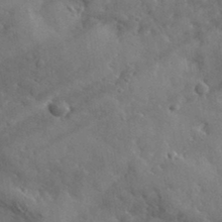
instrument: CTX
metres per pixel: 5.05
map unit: lHvf
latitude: 35.4048
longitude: -87.1592
